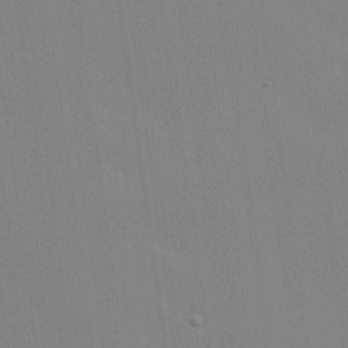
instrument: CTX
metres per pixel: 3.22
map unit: Hve
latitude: 25.0080
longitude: -92.4979
